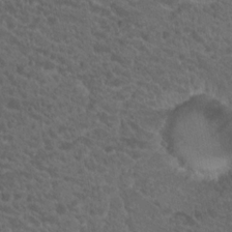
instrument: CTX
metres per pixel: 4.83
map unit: Hto
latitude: 19.7260
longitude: -34.4979
